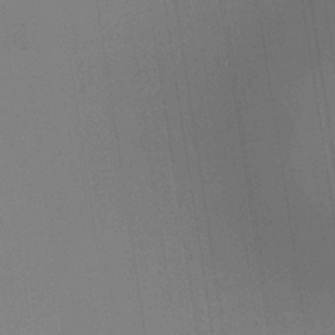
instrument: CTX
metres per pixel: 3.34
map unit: HNb
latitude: -32.4062
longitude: 56.6518
